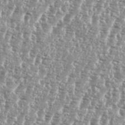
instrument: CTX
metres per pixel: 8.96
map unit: eHh
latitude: 34.9891
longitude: -135.2915
